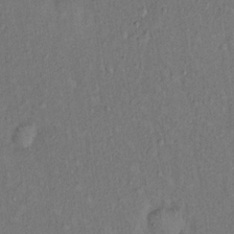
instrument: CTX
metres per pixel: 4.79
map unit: eHh
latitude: 16.1011
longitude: -62.1389
